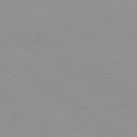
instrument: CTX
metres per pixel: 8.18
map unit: Hpe
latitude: 78.8191
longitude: -121.8206
